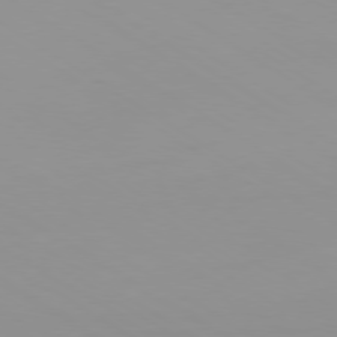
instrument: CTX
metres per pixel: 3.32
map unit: Ap
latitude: -79.7855
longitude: -93.1592
